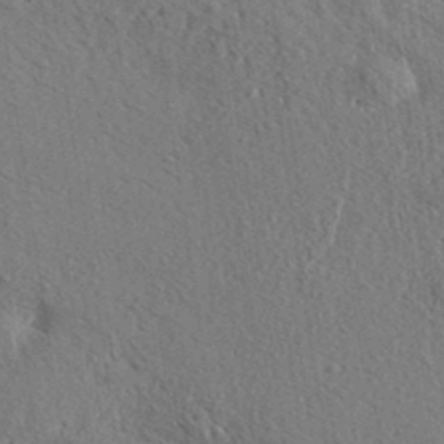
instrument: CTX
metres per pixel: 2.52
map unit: eHh
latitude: 36.7435
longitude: -138.2522
